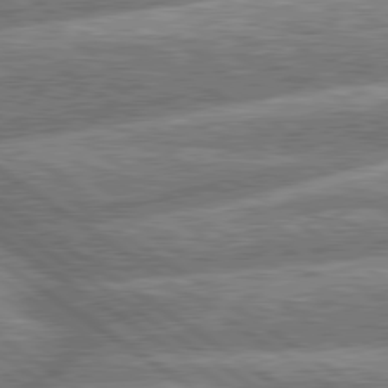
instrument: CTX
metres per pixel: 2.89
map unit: lApd
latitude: 79.8017
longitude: -159.1214
